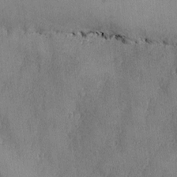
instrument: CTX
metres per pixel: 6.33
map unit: Ave
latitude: -7.6533
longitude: -118.8191
